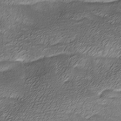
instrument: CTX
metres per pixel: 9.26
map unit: Ave
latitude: -8.5385
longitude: -123.3482
